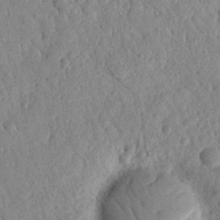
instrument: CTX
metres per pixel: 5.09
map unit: Nhu
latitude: 21.2348
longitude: -77.8394
